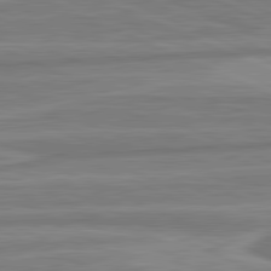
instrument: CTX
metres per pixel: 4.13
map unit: lApd
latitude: 81.7450
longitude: -175.2915
